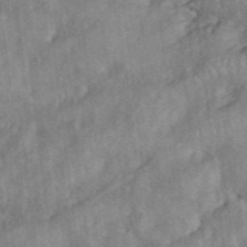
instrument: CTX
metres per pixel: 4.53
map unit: eHh
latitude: 39.3293
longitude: -56.1955
